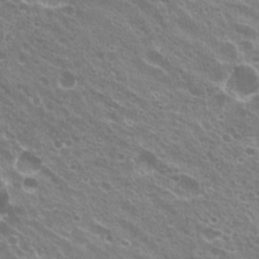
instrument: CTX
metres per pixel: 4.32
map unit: Hto
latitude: 23.1403
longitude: -32.1011
